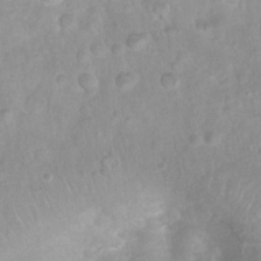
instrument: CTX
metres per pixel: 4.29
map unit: Nhu
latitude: 26.8191
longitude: -63.3482
